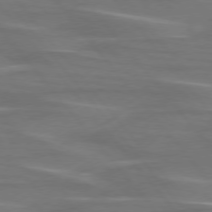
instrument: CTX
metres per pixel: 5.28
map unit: lApd
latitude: 75.6883
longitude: -80.2522
